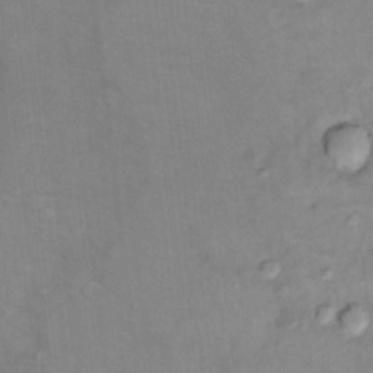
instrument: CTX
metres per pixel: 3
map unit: Hto
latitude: 7.5938
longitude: -36.6869
